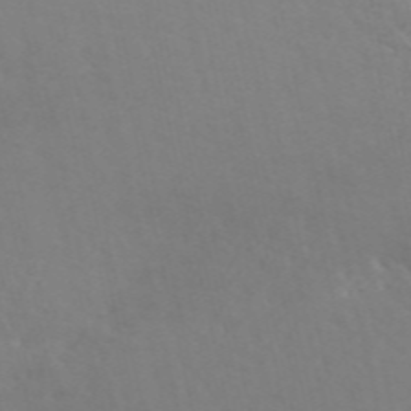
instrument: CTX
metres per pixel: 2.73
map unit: ANa
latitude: 50.0633
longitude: -81.5182
